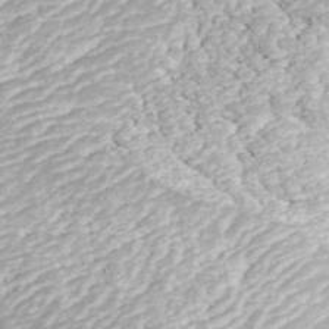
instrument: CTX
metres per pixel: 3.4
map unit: ANa
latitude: 44.5924
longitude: 39.0297
